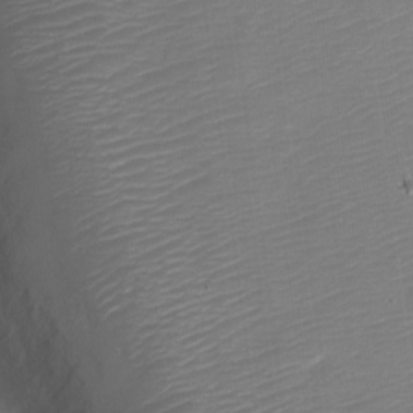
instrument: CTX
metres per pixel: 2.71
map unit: Nve
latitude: -21.4076
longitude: 106.5196
